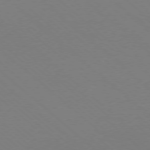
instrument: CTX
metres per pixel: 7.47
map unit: Ap
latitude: -78.3306
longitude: -90.6113
